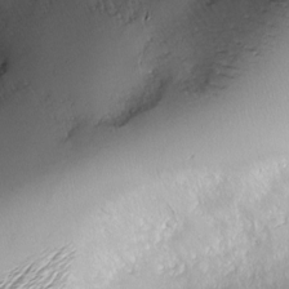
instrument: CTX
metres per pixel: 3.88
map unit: Nve
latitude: -9.1053
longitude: 173.3132
